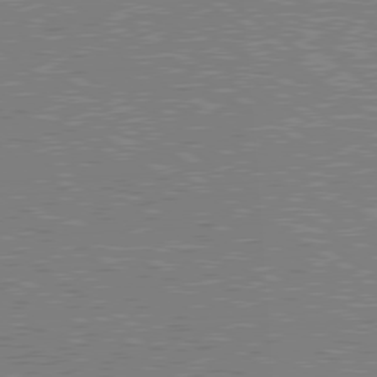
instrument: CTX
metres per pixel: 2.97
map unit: Hpe
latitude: 78.8569
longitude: -169.4616
